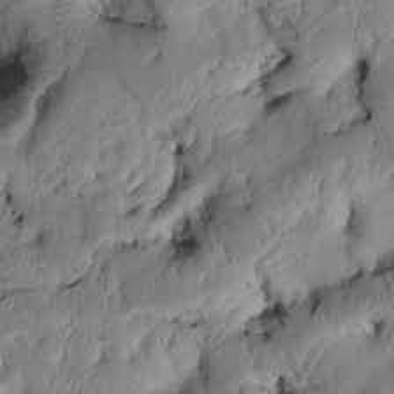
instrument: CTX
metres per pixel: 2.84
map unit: Htu
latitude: 3.4048
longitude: 149.1243
